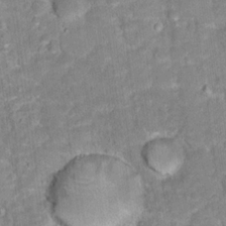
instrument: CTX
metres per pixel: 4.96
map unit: Hto
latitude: 17.2159
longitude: -36.5924
